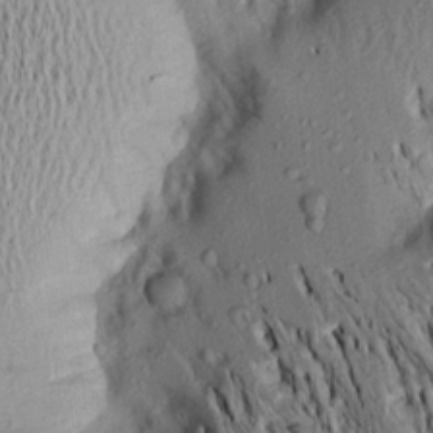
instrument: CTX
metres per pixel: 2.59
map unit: Aa
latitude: 19.9906
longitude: -148.7624
